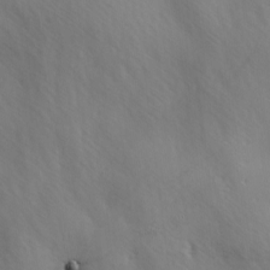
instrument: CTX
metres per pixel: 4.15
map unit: Ave
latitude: 1.7071
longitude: -113.0269
